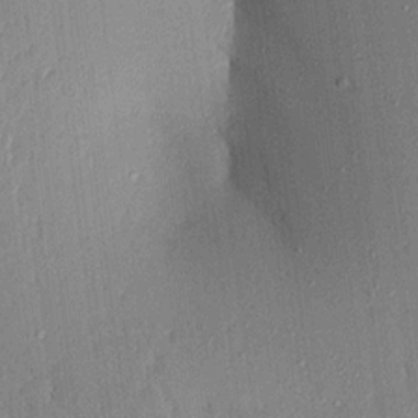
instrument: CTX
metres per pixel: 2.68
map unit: Aa
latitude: 16.6113
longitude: -148.4034
